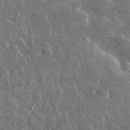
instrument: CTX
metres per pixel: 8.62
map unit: lHvf
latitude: 32.1578
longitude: -90.5357
